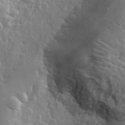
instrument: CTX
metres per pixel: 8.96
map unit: lHvf
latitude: 34.4979
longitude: -86.8191
